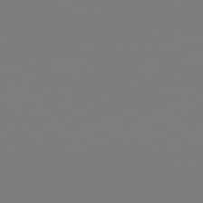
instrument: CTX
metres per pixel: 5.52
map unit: Hpe
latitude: 76.9136
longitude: -136.8758
